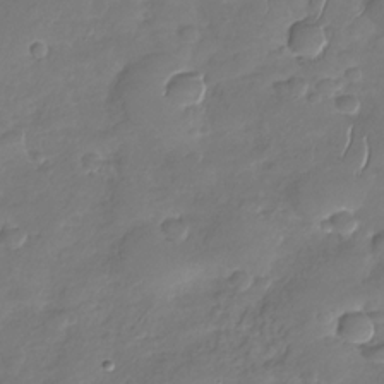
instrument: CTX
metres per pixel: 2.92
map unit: Nhu
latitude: -29.5966
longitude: -61.4426
